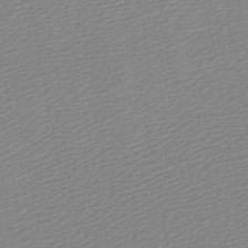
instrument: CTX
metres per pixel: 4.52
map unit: lHb
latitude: -46.3684
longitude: 57.1053
